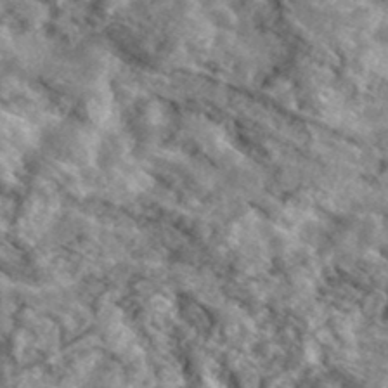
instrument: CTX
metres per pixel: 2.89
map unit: lHvf
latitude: 37.0270
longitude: -87.7449
